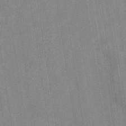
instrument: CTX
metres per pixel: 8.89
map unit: eHb
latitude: -35.3510
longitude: 74.0094
